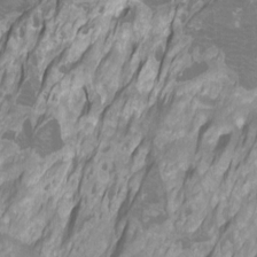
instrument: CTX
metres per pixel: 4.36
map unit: Htu
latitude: -7.4076
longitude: -48.8191
